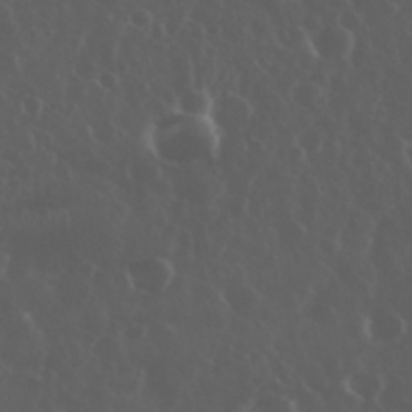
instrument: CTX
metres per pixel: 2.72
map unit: eHh
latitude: 34.1955
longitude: -59.5749
